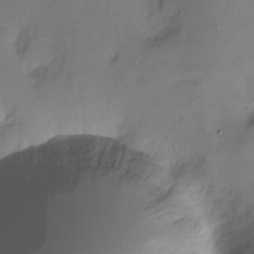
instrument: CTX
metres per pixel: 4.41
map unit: Ht
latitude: -10.8030
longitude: -45.1592
